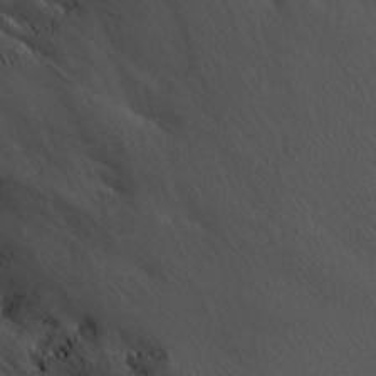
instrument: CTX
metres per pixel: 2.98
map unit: Nhu
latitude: -3.4265
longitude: -93.4615
